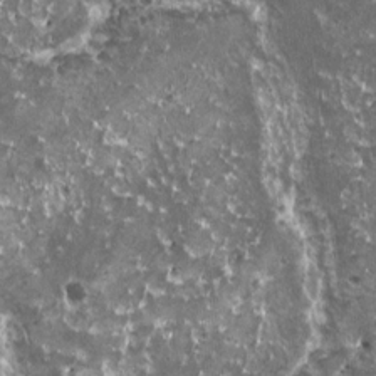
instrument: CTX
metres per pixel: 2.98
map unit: HNhu
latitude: 3.1970
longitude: 5.9556
